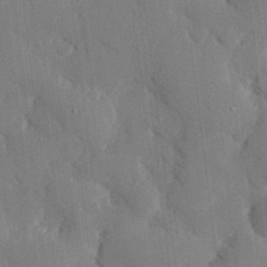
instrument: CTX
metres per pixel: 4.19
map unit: eHh
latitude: 29.1214
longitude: -80.4223
